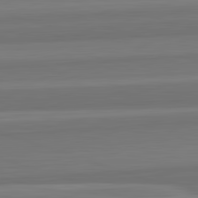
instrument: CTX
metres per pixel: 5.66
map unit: lApd
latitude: 82.8191
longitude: 168.8786
